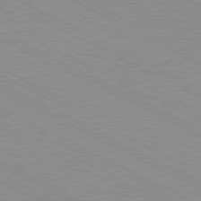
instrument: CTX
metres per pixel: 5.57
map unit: Ap
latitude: -82.0283
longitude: -72.8002
